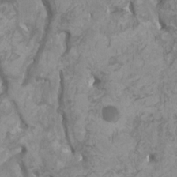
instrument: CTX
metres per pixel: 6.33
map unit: HNhu
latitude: 2.2522
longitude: -2.1200
